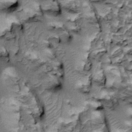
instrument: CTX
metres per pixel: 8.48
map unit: Htu
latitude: -3.7477
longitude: 150.5573
